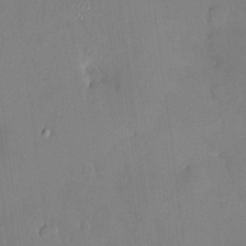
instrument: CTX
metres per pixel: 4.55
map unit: HNhu
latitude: 7.6316
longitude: 4.8219
